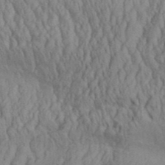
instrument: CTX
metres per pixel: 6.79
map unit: Aa
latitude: 31.6127
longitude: -135.4804
